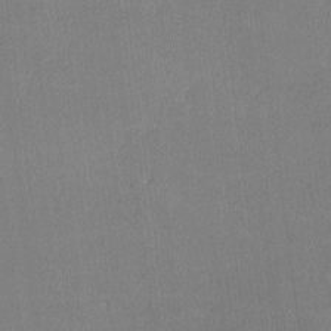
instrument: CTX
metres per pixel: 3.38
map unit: lHvf
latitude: -10.5385
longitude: -100.1956
